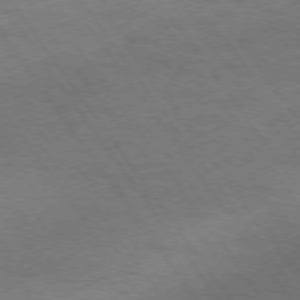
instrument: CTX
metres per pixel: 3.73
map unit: Ap
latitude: -75.8234
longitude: -65.6694
